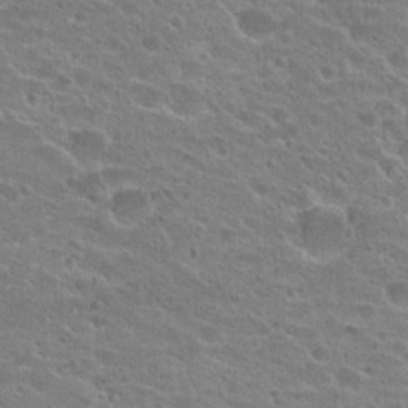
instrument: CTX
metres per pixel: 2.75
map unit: Hto
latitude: 23.6316
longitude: -43.6127
